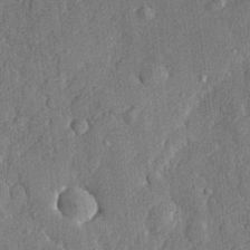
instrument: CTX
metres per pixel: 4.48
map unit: lHvf
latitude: 23.3104
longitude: 142.9352
